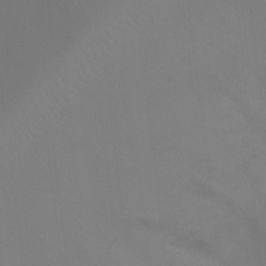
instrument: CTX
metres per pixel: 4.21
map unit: Ht
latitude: -8.6518
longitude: -32.7813
